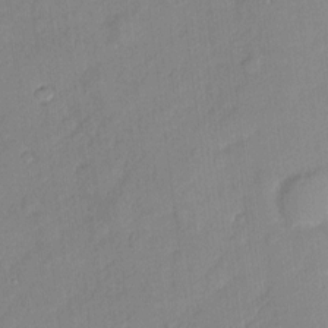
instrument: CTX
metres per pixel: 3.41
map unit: eHh
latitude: 3.8394
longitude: -74.2712
